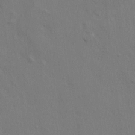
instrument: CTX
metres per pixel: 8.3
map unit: HNhu
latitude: 10.9325
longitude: 23.5588
